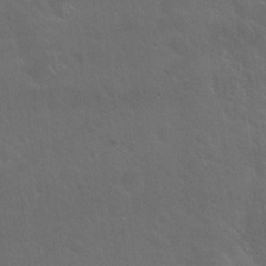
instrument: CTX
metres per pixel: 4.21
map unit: Hto
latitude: 19.5182
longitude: -54.0444
